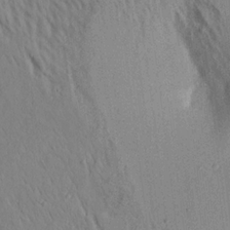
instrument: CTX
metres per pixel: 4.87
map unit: Aa
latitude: 19.3859
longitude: -147.6694
